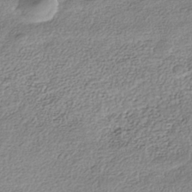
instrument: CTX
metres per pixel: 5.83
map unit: Nhe
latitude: -41.5966
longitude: -111.2537
